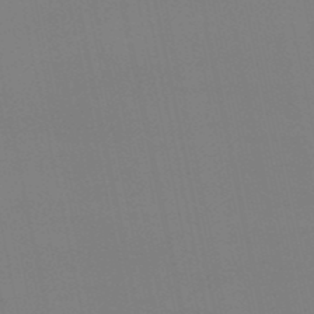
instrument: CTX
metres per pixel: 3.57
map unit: eHb
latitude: -50.4062
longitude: 68.3495
